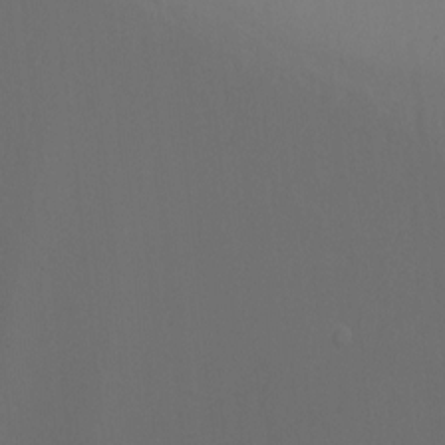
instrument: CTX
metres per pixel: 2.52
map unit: Ht
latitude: -10.1039
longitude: -38.2145
